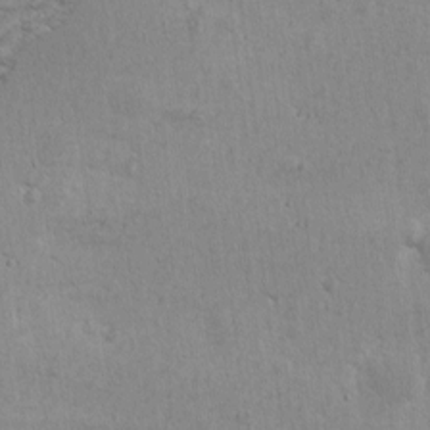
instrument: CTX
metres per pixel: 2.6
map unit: eHh
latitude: 2.6301
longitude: -77.9339
